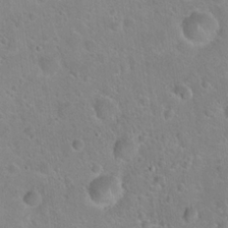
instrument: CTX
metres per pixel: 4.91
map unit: Hto
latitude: 21.4805
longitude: -50.7624
